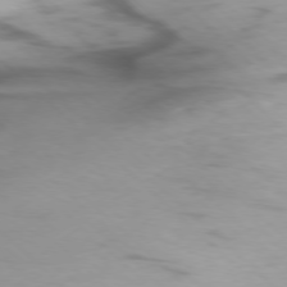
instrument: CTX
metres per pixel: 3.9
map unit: Ap
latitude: -77.8044
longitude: -90.6113
